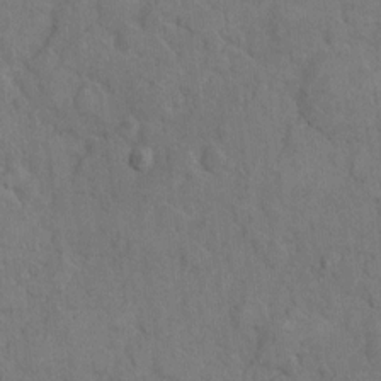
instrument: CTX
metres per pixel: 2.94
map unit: eHh
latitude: 7.7639
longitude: -62.9136
